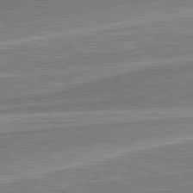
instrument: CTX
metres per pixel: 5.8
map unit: lApd
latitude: 82.3467
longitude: 139.5021
